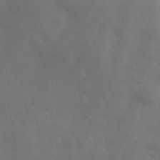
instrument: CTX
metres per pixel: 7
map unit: Hve
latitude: 33.1592
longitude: 150.5952
